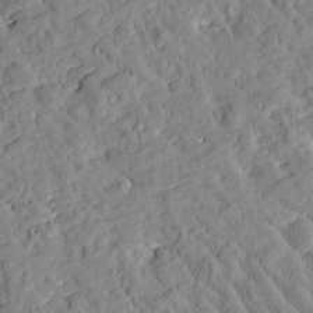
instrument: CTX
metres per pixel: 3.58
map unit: Htu
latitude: -2.5951
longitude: 174.6140
